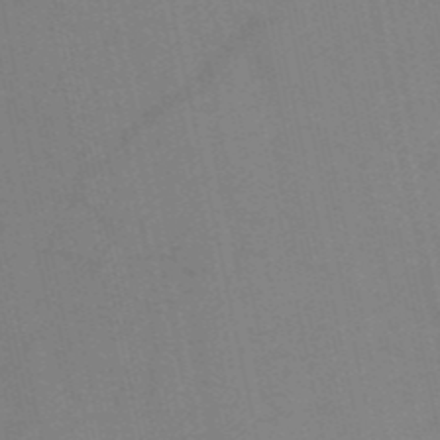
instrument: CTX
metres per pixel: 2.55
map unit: HNb
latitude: -52.8974
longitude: -47.4427
